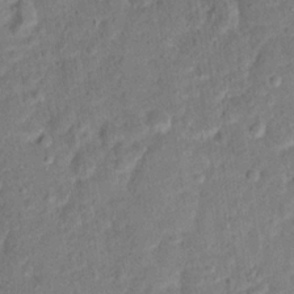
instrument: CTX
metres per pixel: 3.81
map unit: Hto
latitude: 14.8947
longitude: -38.9514
